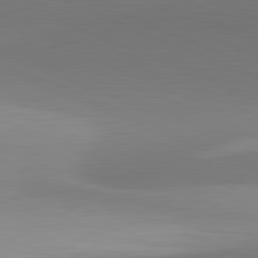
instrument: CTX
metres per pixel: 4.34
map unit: lApd
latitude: 81.7639
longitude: 129.8234
